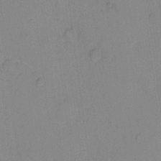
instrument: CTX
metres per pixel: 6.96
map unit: eHh
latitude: 7.0269
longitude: -65.5938
